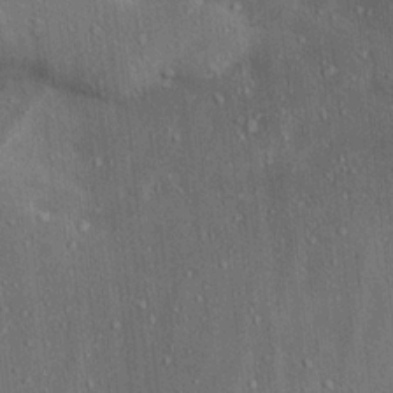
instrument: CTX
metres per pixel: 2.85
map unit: lAa
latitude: 20.5168
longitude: -138.7624
